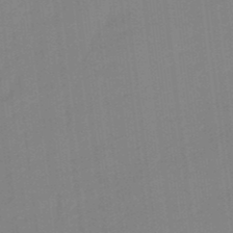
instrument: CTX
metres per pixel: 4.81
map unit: lHb
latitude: -49.5022
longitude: 81.2376
